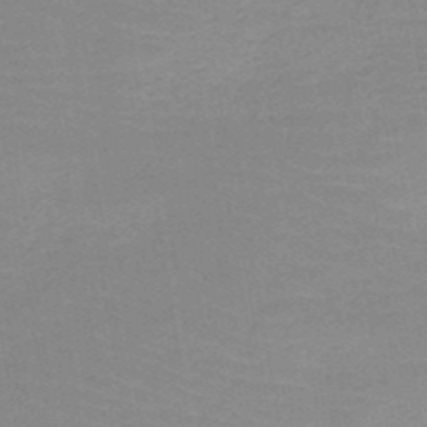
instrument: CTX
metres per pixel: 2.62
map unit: HNb
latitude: -49.5588
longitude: -48.8947
